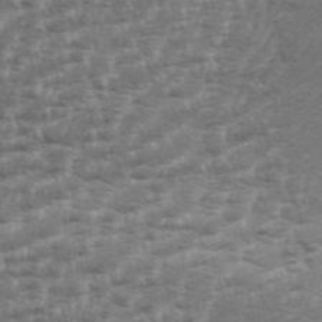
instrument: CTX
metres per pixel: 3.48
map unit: Aa
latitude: 33.9339
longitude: -136.1011
